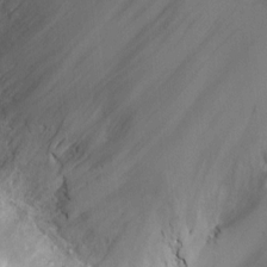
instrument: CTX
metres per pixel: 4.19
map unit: HNhu
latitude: 7.5560
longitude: -5.2915
